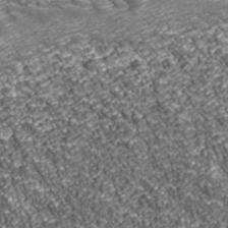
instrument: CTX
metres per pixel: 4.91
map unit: eHh
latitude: 43.1970
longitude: -90.5168
